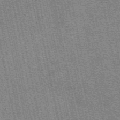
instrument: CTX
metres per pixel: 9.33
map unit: eAb
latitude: 49.3293
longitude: 105.8233
